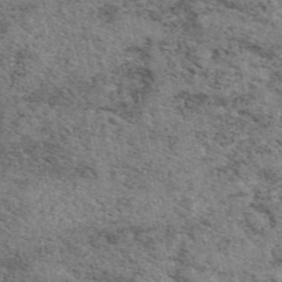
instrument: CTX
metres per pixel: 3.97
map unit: eAb
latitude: 48.1578
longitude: 106.1984
